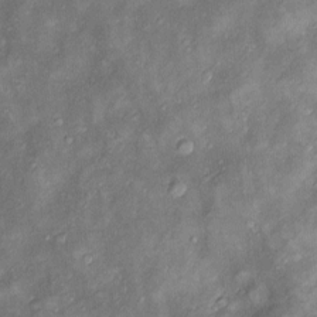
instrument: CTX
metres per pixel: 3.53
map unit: Htu
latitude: -6.3873
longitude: 158.9920
